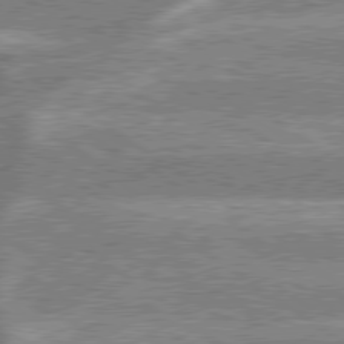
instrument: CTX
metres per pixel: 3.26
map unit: lApd
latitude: 79.0648
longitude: -159.9528
